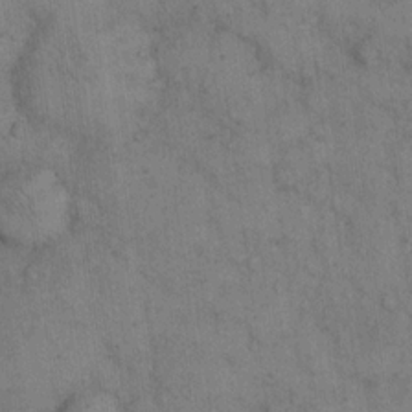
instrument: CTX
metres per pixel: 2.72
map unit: eHh
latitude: 15.0081
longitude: -63.0648
